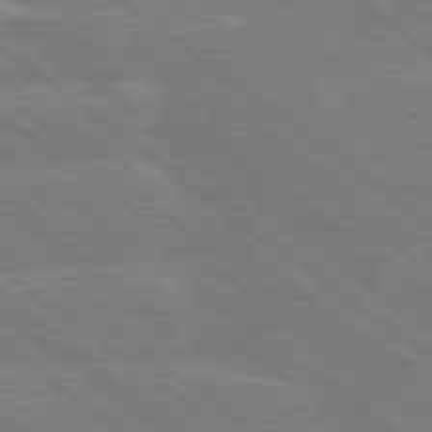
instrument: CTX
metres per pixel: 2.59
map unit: Hpe
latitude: 78.9136
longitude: -129.3670
